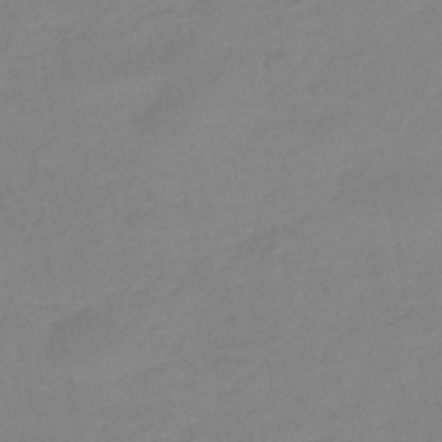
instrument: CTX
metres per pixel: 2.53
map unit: eHb
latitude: -46.1417
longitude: 88.7274
